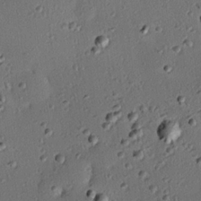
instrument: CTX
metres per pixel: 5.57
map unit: eHh
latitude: 23.2915
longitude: -91.6316
